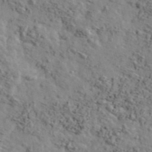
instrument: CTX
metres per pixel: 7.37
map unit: Ave
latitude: 43.2915
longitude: -110.1389
